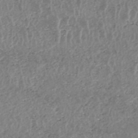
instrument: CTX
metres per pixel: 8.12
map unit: HNhu
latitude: -47.7666
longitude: 30.9919
